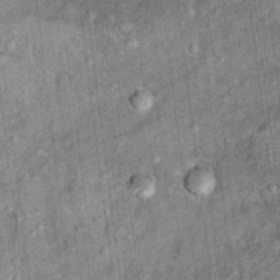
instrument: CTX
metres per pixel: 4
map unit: Ht
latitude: 10.9325
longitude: -38.1011
